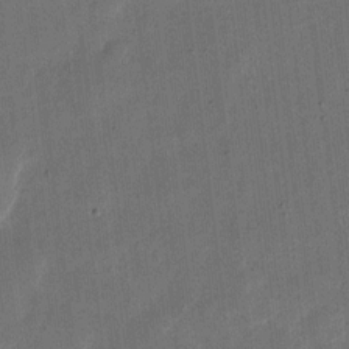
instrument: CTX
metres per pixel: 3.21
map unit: eHh
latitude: 11.4238
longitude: -68.5924
